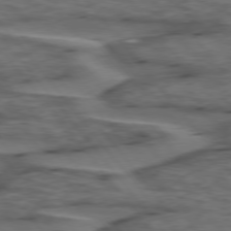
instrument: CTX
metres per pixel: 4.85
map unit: lApd
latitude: 75.9150
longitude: -70.7624
